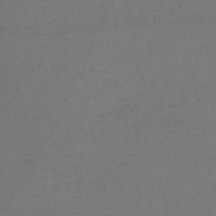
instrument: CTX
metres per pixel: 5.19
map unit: eHh
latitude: -52.4629
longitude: -25.5560
